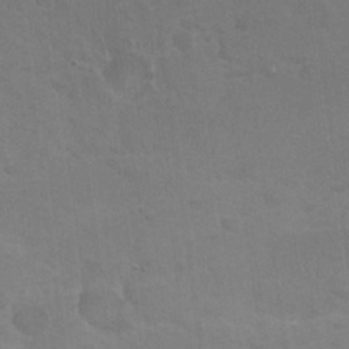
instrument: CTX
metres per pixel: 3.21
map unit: Nhu
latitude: 24.8380
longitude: -51.2348
